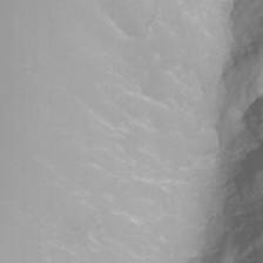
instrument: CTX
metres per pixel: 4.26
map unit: Nhu
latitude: -8.7463
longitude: -81.8583
